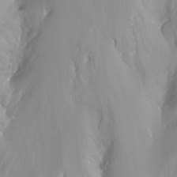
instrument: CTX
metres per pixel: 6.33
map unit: Nhu
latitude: -11.6533
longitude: -64.6868
